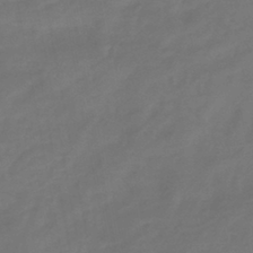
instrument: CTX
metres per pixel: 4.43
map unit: eHb
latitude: -39.1620
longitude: 76.6896
